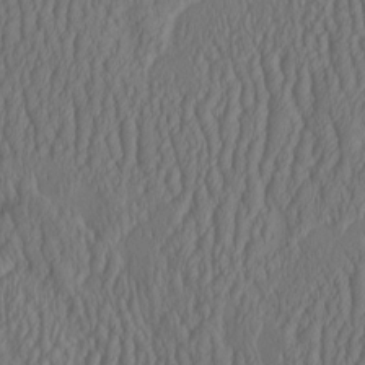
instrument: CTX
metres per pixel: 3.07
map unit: HNhu
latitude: -1.9556
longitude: 13.2187
